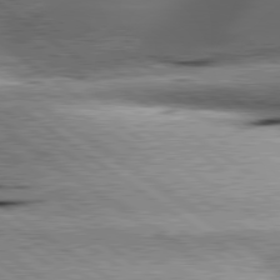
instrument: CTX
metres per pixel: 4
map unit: lApd
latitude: 80.2145
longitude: -140.3845
